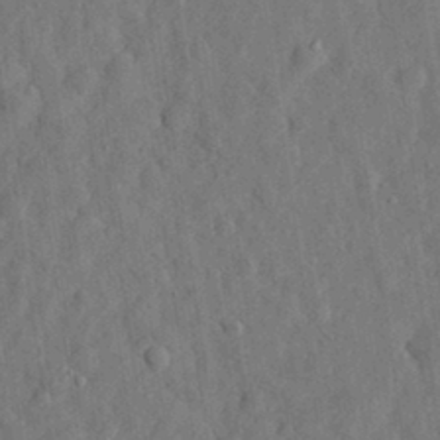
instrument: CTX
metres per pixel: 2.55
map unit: eHh
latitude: 31.1404
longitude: -74.4412
